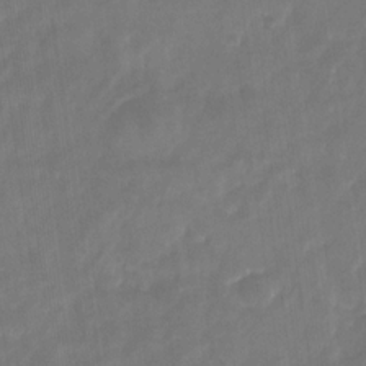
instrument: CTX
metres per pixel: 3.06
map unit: eHb
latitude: -30.3306
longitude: 71.9367
